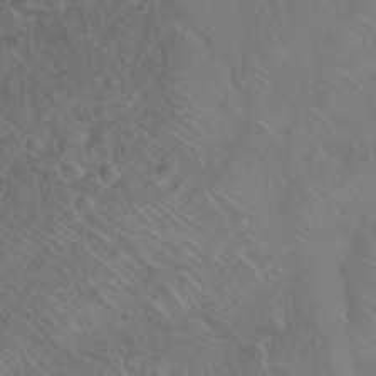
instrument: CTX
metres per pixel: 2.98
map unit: Nhu
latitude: 26.6302
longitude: -55.4993
